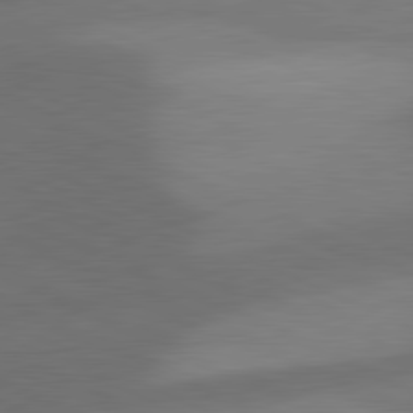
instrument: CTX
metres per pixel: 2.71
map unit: lApd
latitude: 81.2726
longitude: 125.7289
